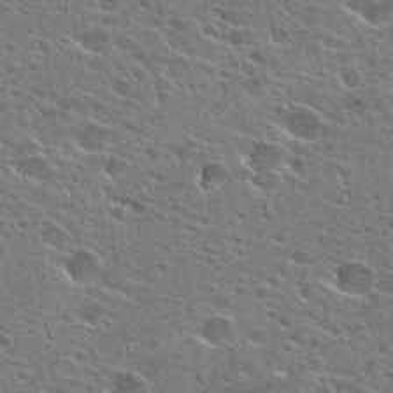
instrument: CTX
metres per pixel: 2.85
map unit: Hto
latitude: 25.8772
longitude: -44.3089
